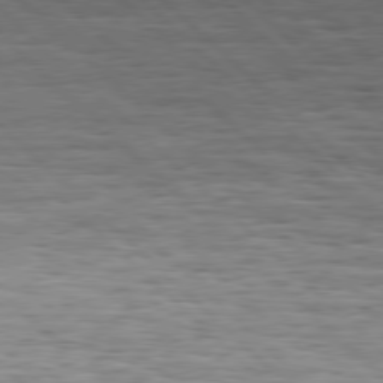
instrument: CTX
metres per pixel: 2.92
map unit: Hpe
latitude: 77.2726
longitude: -127.8017
